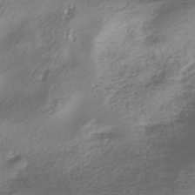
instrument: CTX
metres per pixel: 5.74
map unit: HNhu
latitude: -44.8975
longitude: 97.2943
